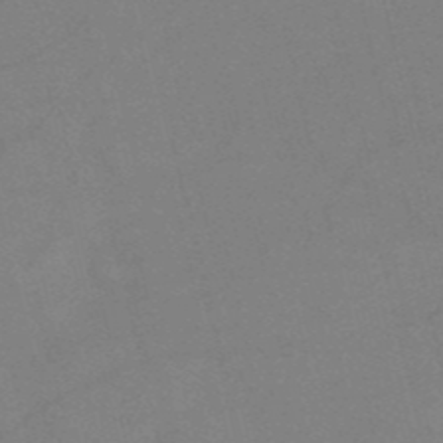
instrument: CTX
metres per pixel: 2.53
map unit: HNb
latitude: -52.7652
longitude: -45.6505
